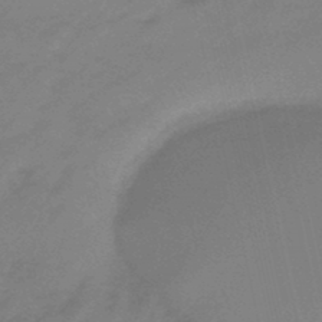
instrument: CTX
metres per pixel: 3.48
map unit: eHb
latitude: -46.2739
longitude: 86.3495
